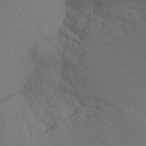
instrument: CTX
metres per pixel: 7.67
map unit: Ht
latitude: -8.5952
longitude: -32.8380
